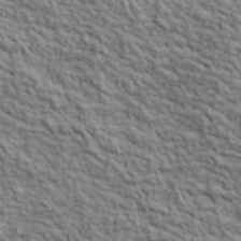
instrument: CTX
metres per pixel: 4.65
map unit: lHvf
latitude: 39.4048
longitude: -89.0459
